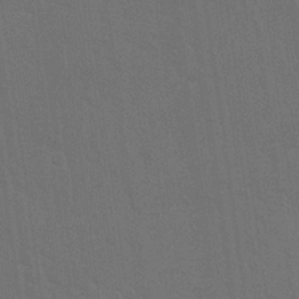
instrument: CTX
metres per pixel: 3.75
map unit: Nhu
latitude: 28.8002
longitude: -64.2522
